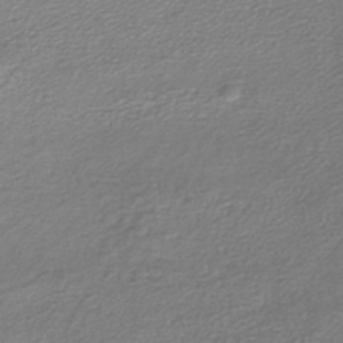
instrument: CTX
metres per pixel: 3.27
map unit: lHb
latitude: -44.8408
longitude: 58.8030
